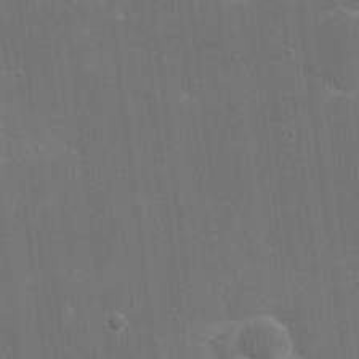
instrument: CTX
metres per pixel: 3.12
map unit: eHh
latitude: 20.6113
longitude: -68.3656
